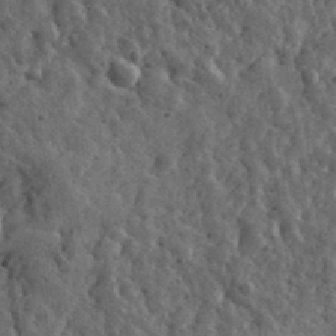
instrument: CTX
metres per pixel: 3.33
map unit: eHh
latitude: 34.1955
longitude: -79.8961
